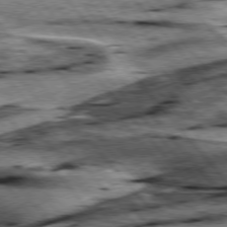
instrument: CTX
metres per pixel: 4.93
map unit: lApd
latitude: 76.4223
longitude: -71.0836
